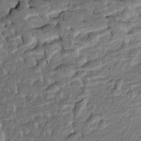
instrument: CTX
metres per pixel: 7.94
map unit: Htu
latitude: -7.5966
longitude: 145.9745
